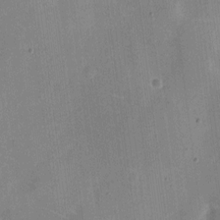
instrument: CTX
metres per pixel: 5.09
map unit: eHh
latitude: 10.6869
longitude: -69.0837
